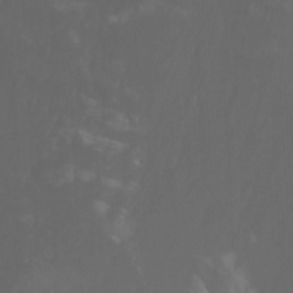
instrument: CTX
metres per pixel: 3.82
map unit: Nhu
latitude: -5.2942
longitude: -73.0648
